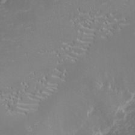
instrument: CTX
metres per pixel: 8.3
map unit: eHh
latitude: -1.7856
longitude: -80.9136
